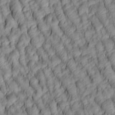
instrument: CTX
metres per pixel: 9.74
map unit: lAa
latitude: 5.0269
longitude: -116.2900
